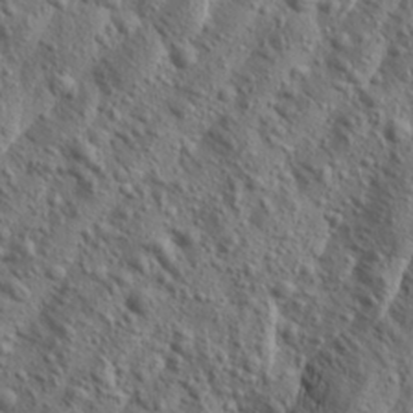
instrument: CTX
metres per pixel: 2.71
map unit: Aa
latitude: 23.1781
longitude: -143.8395
